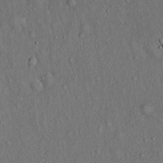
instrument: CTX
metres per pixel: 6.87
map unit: Hto
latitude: 15.0648
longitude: -58.7435
